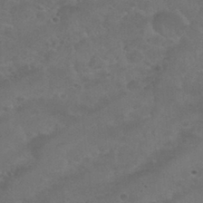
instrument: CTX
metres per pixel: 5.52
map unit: Nhu
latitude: 30.0255
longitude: -50.8758
